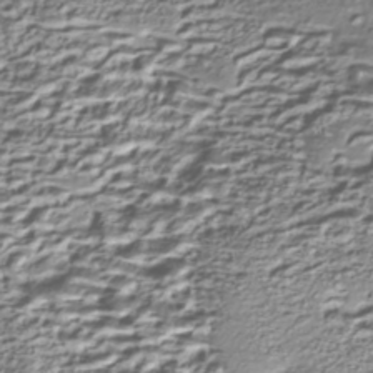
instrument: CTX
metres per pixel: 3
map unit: Nhe
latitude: -45.1620
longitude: 152.1228
